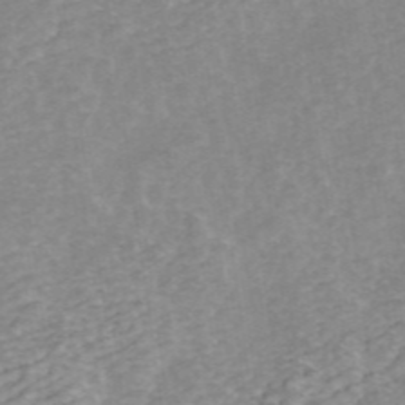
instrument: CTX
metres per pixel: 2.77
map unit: ANa
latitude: 45.7638
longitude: 22.4251
